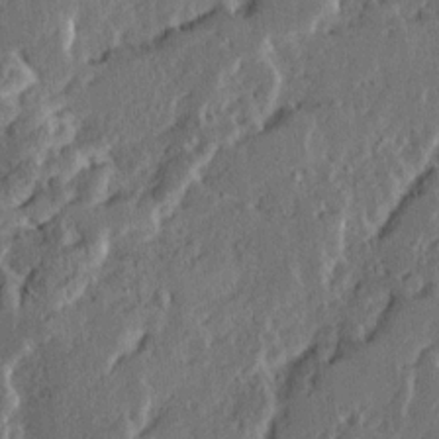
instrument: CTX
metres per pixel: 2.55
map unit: Ave
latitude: 14.3657
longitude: -137.1781
